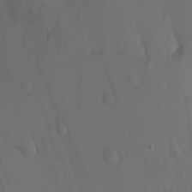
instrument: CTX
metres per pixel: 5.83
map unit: Ht
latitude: -1.7856
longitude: -27.2915
